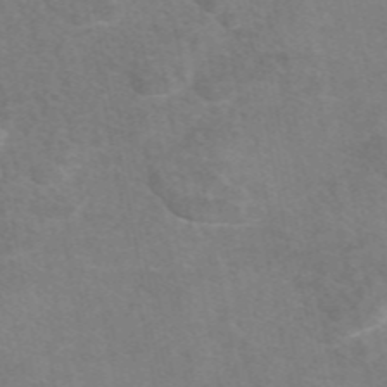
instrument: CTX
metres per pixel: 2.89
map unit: eAb
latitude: 48.8380
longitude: 120.6329
